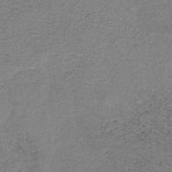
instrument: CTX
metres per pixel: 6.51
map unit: HNb
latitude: -34.4062
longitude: 54.0472
